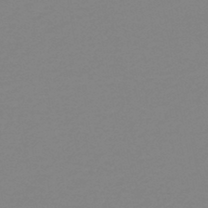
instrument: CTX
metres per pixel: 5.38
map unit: HNb
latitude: -45.8045
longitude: -44.5168
